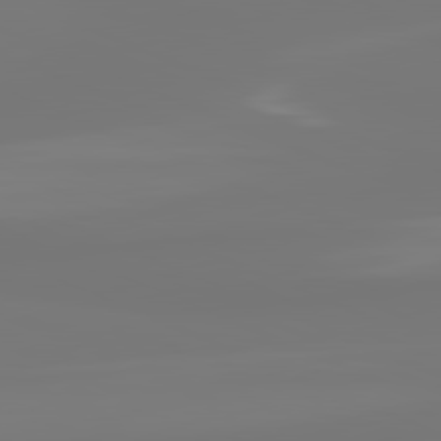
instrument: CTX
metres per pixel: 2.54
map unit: lApd
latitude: 81.4993
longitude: -176.1766
